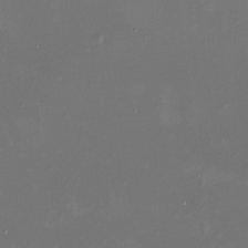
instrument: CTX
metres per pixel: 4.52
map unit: HNhu
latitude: 5.1025
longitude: 9.3321
